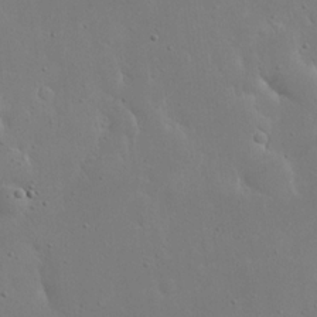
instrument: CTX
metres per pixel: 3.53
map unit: eHh
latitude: 19.2915
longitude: -71.4993
